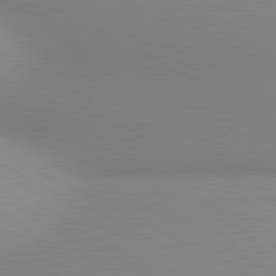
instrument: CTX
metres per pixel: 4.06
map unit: lApd
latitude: 80.7435
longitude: 134.9542
